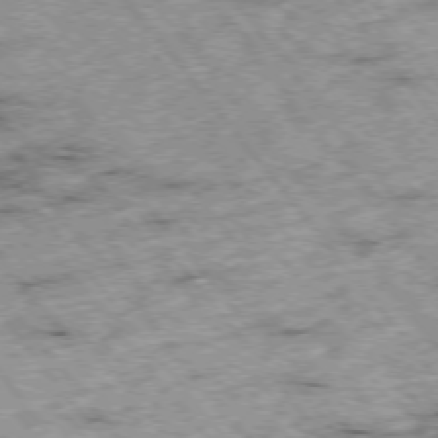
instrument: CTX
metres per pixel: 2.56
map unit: Hpe
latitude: -75.9556
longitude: -18.8380
